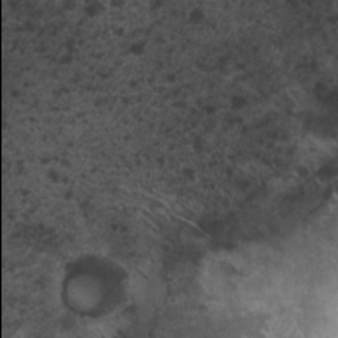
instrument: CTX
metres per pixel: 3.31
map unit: Nhu
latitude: 5.7261
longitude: -17.9906
